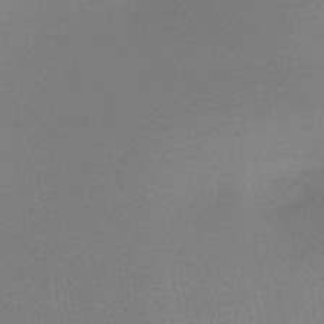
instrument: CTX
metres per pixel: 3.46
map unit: HNb
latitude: -46.8030
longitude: -39.3671
